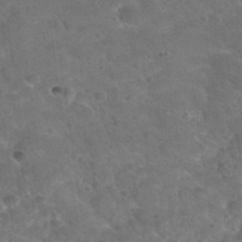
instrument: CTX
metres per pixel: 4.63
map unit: Nhu
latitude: 32.1200
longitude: -51.2726
